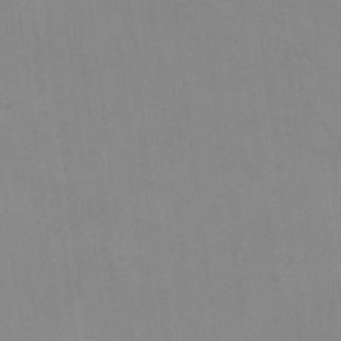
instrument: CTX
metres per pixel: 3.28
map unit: eHh
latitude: -8.6707
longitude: -68.4601
